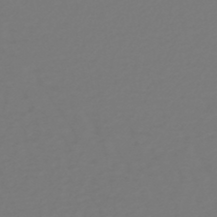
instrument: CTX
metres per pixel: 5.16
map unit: eHb
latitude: -46.9730
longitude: 81.4833
